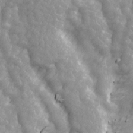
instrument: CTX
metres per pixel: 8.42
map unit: Ave
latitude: 13.7072
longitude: -104.9703
